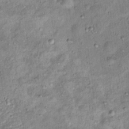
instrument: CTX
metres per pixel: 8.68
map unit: Ht
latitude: 13.6505
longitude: -40.8002
